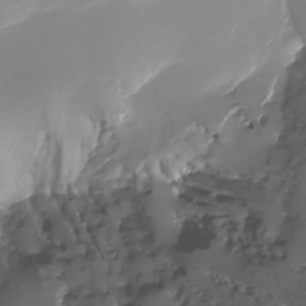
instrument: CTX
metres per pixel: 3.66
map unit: Nhu
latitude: -28.4062
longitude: -67.4426
